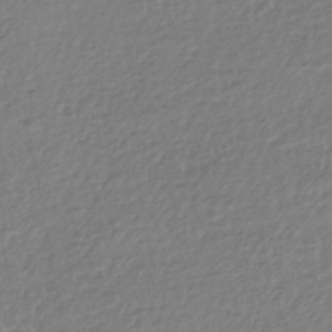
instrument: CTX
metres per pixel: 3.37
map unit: HNhu
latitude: -43.4643
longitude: 97.7667
